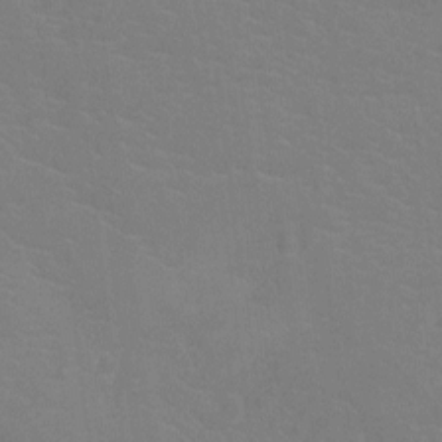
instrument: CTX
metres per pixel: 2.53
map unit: Ht
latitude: -11.9367
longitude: -24.1199
